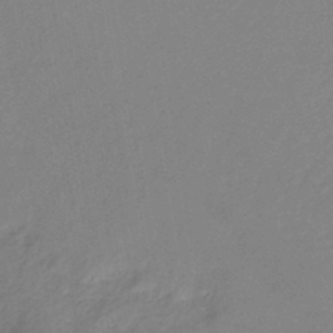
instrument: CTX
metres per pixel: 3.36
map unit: lHb
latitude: -36.9919
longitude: 72.7085
